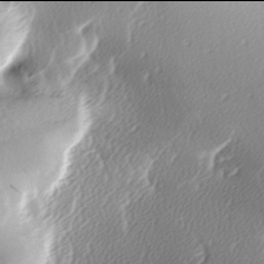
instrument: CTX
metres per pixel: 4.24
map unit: lAa
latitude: -6.0094
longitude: -122.8569
